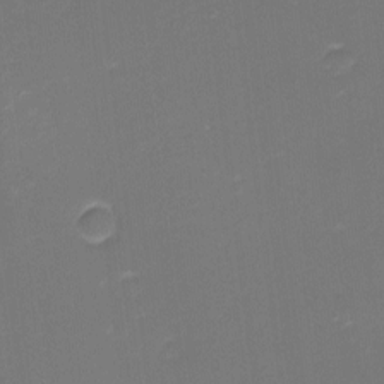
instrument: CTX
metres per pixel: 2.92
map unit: eHh
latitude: -1.6911
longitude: -79.7828
